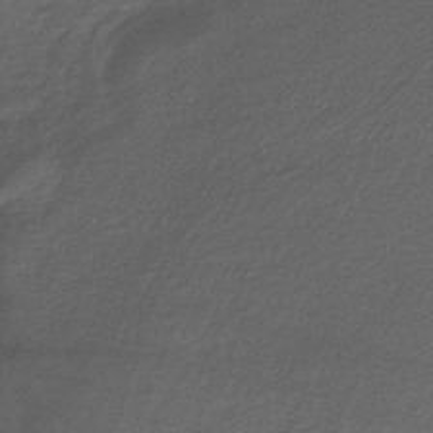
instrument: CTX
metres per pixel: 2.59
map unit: lHb
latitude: -36.2739
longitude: 71.8989
